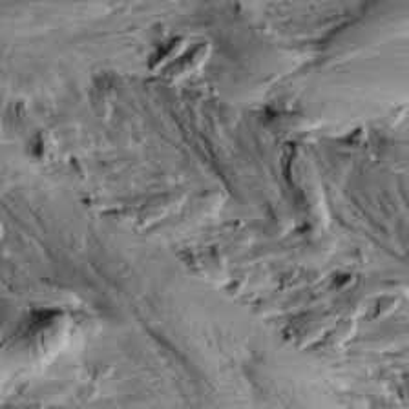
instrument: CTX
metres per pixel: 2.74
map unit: Aa
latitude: 10.3090
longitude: -141.1403
